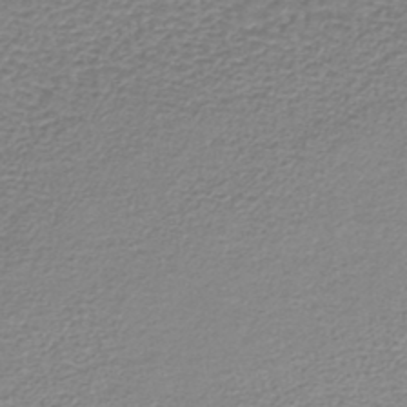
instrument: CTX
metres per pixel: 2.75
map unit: lHb
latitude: -42.3495
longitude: 72.9541
